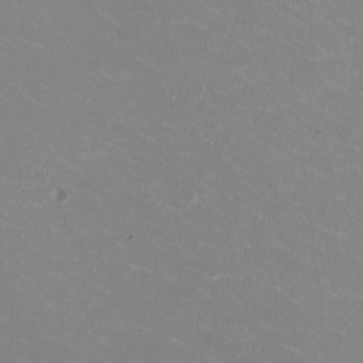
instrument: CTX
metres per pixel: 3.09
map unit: HNhu
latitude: -1.8234
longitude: -2.5734
